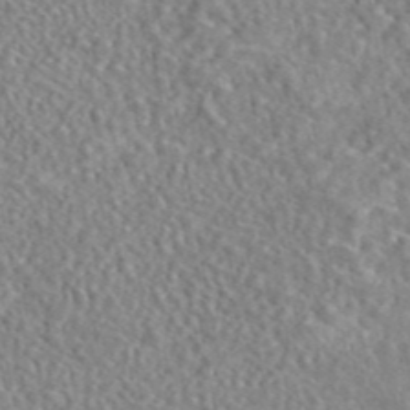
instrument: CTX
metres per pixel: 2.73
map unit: eAb
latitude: 45.2726
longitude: 128.1984
